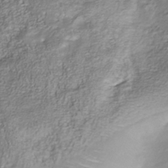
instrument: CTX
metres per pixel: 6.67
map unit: Nhu
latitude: -40.5763
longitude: -85.5749
